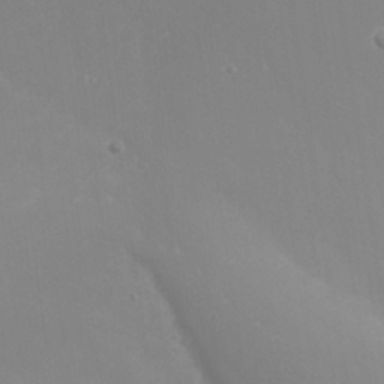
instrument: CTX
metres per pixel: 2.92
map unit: Nhu
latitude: 25.4426
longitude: -56.9513
